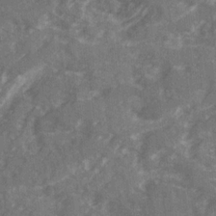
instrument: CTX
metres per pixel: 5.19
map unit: Ave
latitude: 20.1200
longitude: -130.8002
